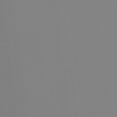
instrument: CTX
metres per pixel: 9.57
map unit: Hto
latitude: -8.2928
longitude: -48.5735
